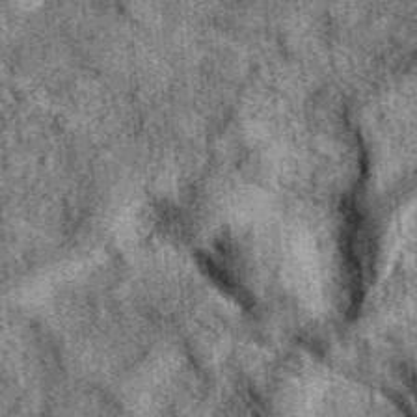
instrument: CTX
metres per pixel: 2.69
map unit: eAb
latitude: 36.4034
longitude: 107.4643
